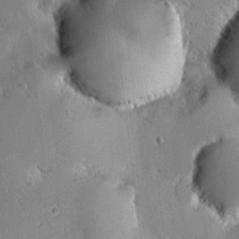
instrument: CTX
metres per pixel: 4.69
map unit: HNhu
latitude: 6.9136
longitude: 14.5952
